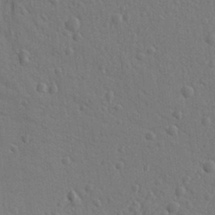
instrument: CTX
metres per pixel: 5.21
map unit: Ht
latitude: 9.9528
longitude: -77.1214
